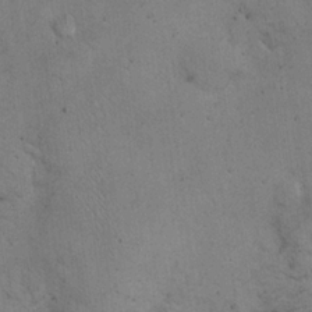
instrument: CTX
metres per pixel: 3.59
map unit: eHh
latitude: 21.6883
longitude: -60.5734
